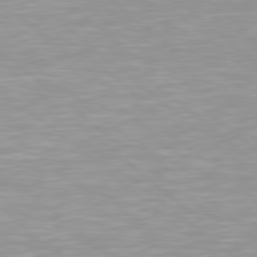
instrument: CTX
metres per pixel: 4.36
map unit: lApd
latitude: 79.0459
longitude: -176.4223
